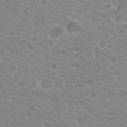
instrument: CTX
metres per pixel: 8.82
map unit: Hto
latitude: 21.1214
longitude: -40.5923
